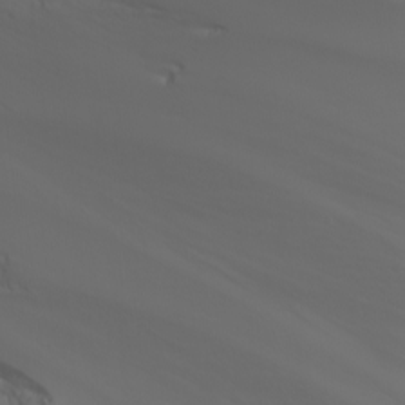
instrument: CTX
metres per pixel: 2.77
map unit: Nhu
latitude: -5.3887
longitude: -79.8395
